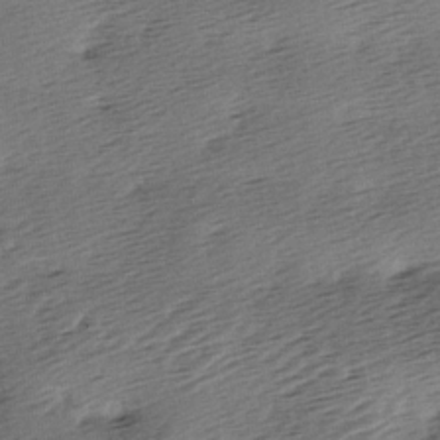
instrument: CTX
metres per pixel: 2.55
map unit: lAa
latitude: -3.0297
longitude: -126.7813
